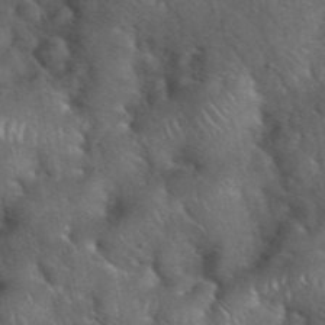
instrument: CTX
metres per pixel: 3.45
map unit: eHh
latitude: 39.6127
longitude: -56.9513
